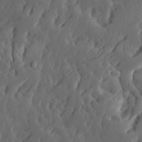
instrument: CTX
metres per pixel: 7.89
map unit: Ave
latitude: 13.7072
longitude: -134.9702
